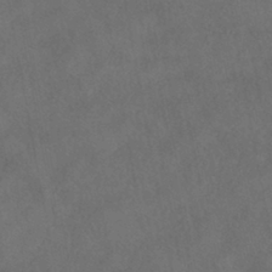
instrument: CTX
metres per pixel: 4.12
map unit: ANa
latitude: -39.2376
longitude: 97.0676
